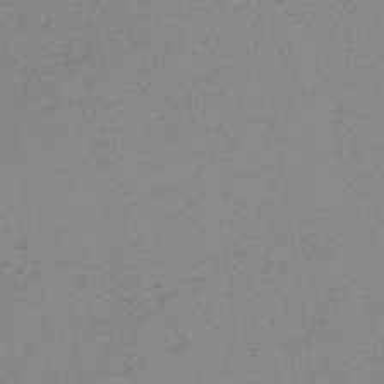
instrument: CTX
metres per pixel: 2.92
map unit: HNb
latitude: -33.8423
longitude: 63.5399
